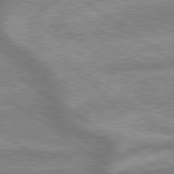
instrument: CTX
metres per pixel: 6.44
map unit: lApd
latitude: 79.5560
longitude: -169.3860
